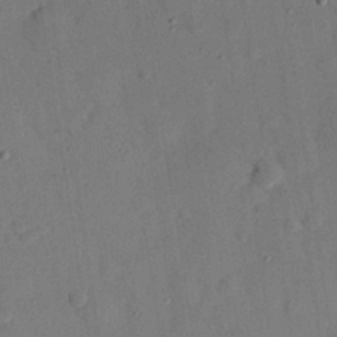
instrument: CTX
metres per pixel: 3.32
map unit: eHh
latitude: 26.2523
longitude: -77.0458
